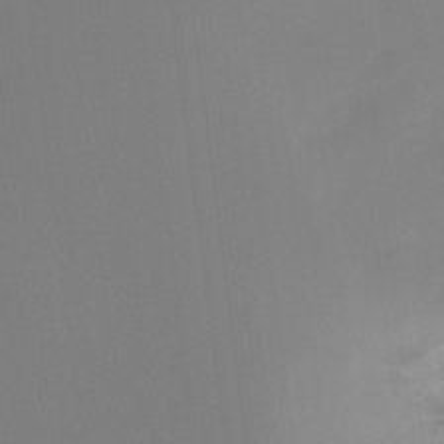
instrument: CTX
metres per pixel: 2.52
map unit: Ht
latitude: -15.4644
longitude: -48.5924
